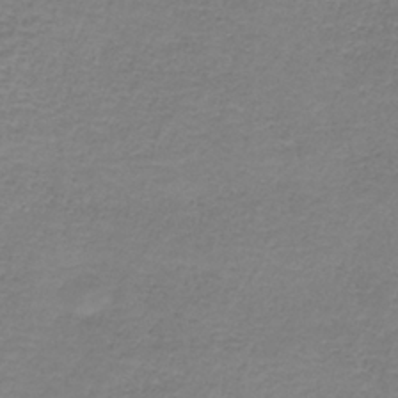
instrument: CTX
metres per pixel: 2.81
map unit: HNb
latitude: -34.4440
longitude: 53.3320
